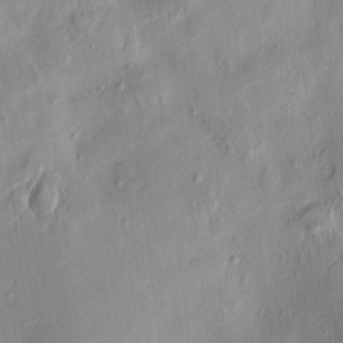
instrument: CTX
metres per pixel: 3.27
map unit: eHh
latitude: -0.2173
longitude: 14.8219
